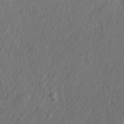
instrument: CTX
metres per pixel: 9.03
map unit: lHvf
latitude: 23.0647
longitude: 144.4440
